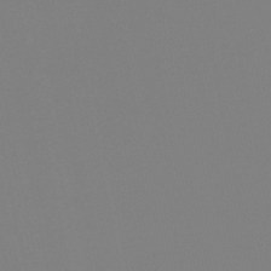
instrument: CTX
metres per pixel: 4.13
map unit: eHb
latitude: -50.6707
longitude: 76.1984
